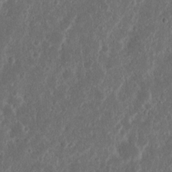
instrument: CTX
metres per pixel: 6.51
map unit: Nhu
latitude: 14.2712
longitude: -73.5560
